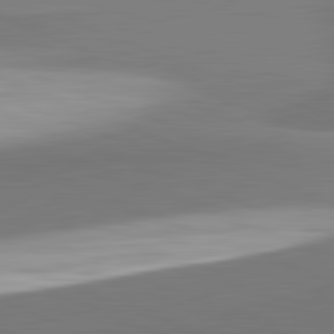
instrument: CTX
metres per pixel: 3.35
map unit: lApd
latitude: 82.3278
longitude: 150.4440
